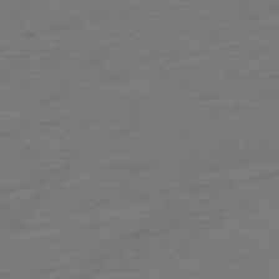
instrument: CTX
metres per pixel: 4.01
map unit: Hpe
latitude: -76.3684
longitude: -14.8002
